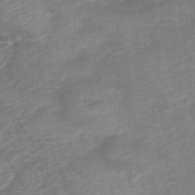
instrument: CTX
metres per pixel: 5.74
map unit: Nve
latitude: -18.4629
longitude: 106.8597
